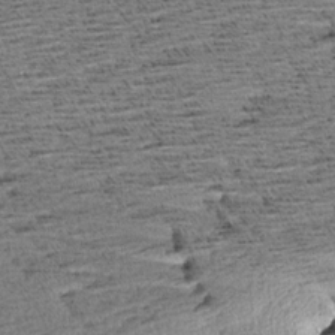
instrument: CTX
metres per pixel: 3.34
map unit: Aa
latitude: 7.4426
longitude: -137.6127
